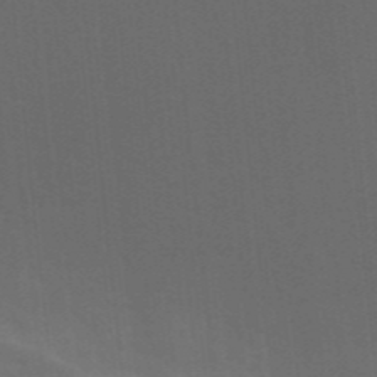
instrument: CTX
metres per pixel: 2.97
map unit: ANa
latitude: 43.6694
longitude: 28.0472
